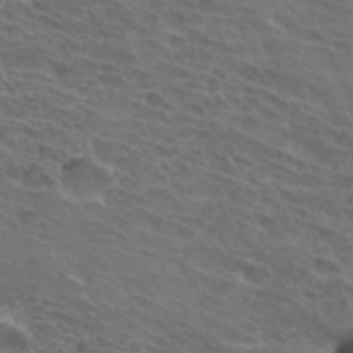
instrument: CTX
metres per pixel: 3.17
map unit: Hto
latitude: 32.6679
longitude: -44.2333
